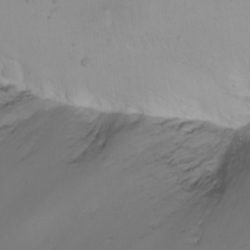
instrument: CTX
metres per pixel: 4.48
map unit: Htu
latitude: -8.2172
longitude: -64.4790
